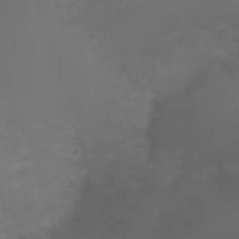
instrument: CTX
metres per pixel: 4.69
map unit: Ht
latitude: 1.6127
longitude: -22.0444
